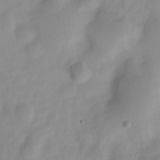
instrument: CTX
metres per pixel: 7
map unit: Nve
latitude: -21.8422
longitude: 107.7289
